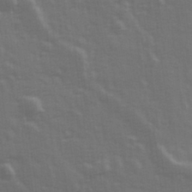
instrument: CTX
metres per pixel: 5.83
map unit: Hve
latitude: 26.6491
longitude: 146.6707
